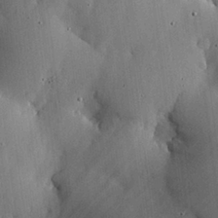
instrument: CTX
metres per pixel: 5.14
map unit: lHvf
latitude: 18.0633
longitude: -113.8394
